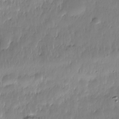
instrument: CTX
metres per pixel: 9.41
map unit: Nhe
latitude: -36.5007
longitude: -179.2537
